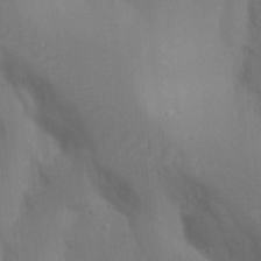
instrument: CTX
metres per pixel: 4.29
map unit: Nhu
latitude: 18.8191
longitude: -73.1970
